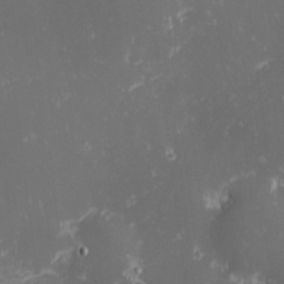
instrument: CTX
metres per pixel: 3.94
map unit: eHh
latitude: -1.8234
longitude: -81.1025
